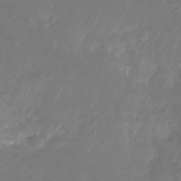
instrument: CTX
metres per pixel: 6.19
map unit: Nhu
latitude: -28.1417
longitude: -72.2523
